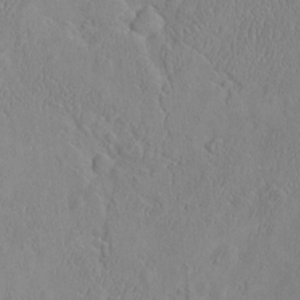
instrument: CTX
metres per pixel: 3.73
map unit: eHh
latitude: -2.9352
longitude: 19.3510
